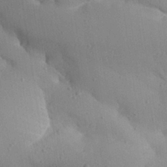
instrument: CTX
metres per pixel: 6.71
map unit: Aa
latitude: 26.8569
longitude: -128.9702
